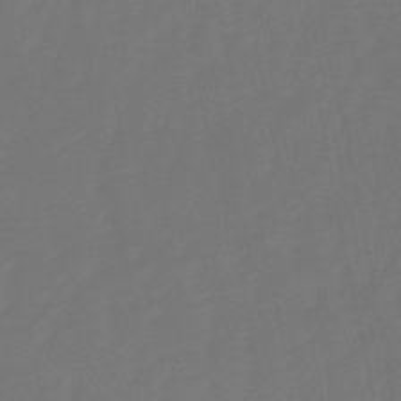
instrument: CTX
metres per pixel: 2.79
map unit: eHb
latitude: -50.6518
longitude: 77.8233
